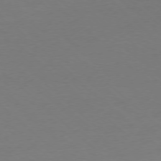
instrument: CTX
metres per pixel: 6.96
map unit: Ap
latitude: -77.8800
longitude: -69.8583
